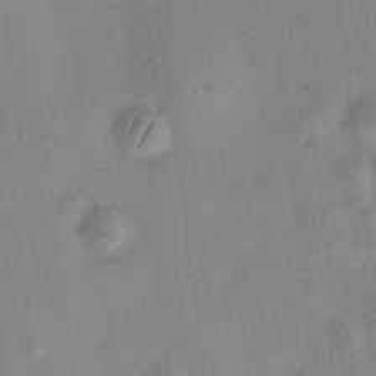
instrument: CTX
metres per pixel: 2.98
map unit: HNhu
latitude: 10.1011
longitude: 15.1998
